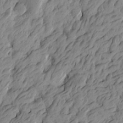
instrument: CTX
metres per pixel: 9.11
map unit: Htu
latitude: -4.2361
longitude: -175.9906
